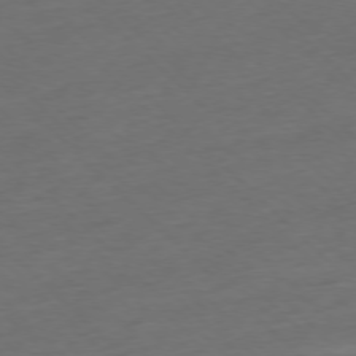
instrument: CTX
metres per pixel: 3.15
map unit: Ap
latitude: -77.3699
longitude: -64.6679
